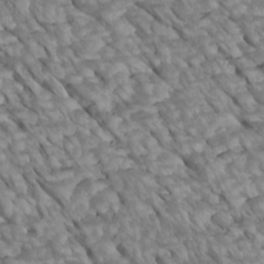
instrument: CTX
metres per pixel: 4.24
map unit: Htu
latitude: 2.1389
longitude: 144.0850
